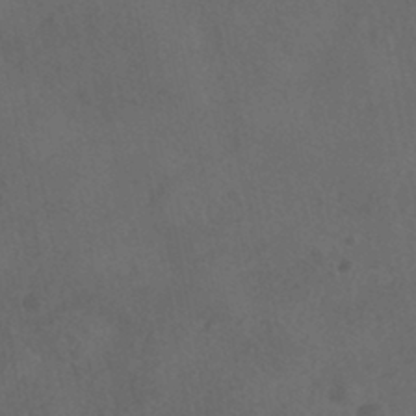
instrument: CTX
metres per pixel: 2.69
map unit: HNhu
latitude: -39.2187
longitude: 97.3321
